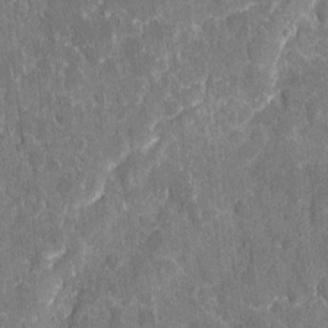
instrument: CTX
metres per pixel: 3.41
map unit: eHh
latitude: 5.4426
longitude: -67.5182
